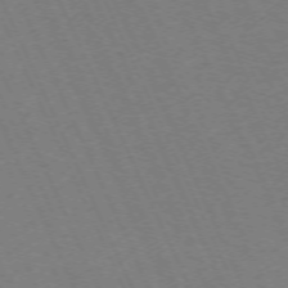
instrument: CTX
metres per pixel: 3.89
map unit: Hpe
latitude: -71.3132
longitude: 12.3684
